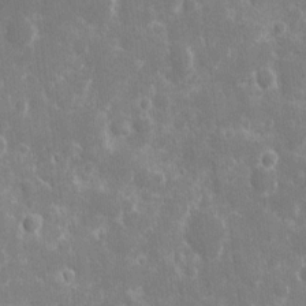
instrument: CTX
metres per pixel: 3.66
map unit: eHh
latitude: 8.1767
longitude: -70.3467
